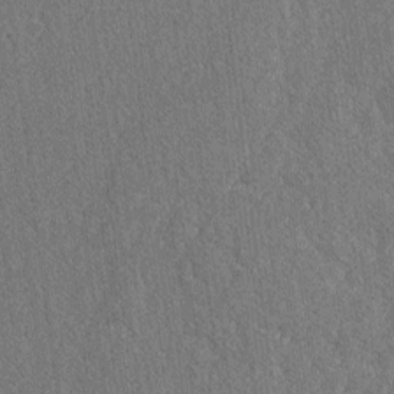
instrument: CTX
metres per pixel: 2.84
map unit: lAvf
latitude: -3.2564
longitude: -109.1781
